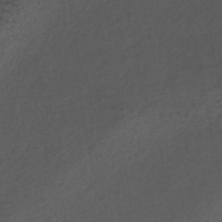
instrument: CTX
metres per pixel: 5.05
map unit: HNhu
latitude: -48.2551
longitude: 100.5384
